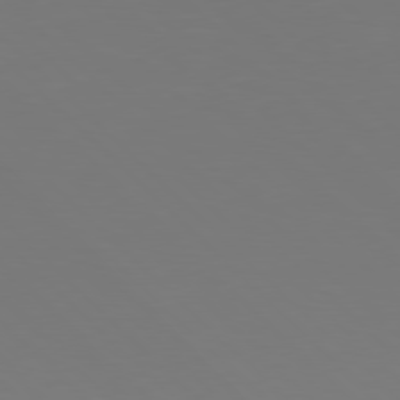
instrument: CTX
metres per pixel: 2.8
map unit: Hpe
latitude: 77.7827
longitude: -175.2726
